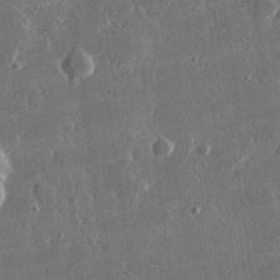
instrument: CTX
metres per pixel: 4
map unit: lHvf
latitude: 31.0837
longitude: -92.6490
